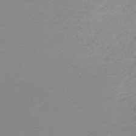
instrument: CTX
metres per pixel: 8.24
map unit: HNhu
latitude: -47.9745
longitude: 98.6707
